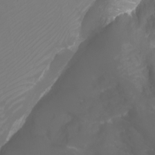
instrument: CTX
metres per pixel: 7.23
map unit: Nhu
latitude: -9.7855
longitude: -69.7827
